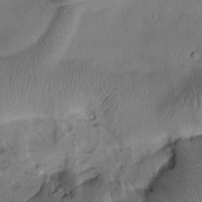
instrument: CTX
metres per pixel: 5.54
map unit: Htu
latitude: 1.8772
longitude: 177.4643
